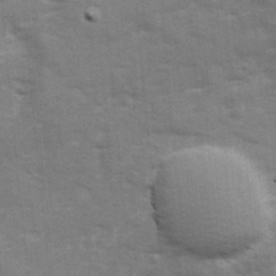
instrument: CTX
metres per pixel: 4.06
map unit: Ave
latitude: 12.4601
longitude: -102.5546
